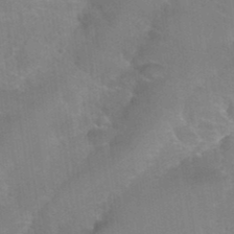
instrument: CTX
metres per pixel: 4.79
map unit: Hto
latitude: 36.1956
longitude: -46.2145
